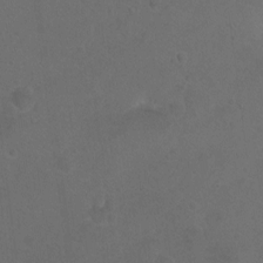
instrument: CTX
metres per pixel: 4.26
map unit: Hto
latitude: -7.5966
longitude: -35.8961
